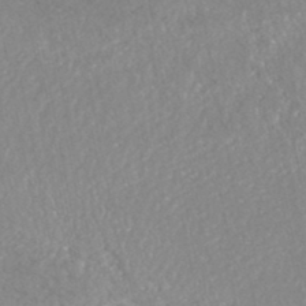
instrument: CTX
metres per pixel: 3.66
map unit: HNhu
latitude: -47.3698
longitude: 96.4629
